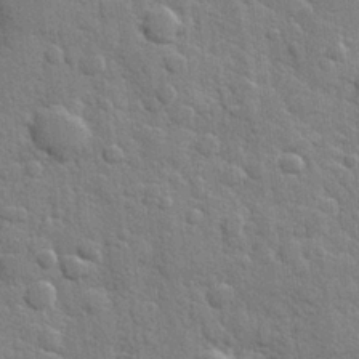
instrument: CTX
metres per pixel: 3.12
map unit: Hve
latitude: 24.8757
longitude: 149.6155
